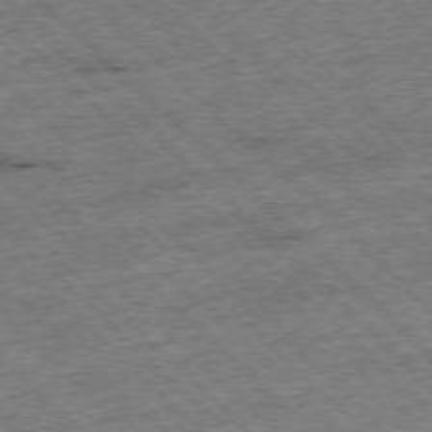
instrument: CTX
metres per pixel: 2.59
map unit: Hpe
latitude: -77.2565
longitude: -15.0648
